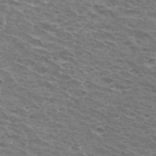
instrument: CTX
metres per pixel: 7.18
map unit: Hto
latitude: 32.5735
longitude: -41.3103
